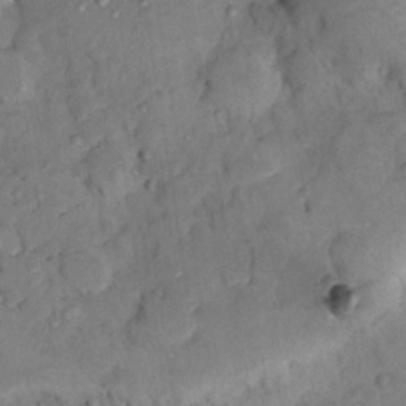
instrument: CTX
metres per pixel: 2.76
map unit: Hto
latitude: 14.1389
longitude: -30.1767
